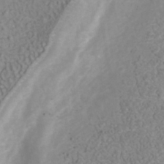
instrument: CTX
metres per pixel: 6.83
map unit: Nhu
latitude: -41.1431
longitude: -83.4048
